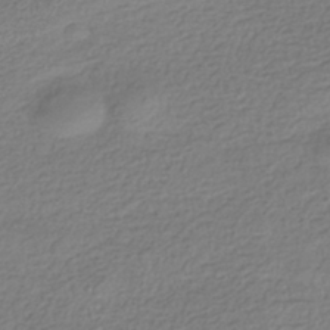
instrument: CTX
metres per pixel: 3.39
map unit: HNhu
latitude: -42.5951
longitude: 99.7855
